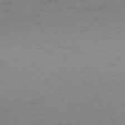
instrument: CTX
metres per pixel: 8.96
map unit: Ap
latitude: -75.1054
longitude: -72.9325
